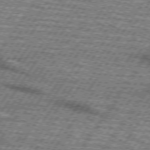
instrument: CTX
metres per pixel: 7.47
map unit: lApd
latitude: 73.4994
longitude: -70.6301
